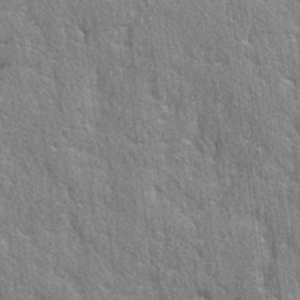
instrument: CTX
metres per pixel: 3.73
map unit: lAvf
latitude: -5.6533
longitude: -109.4237
